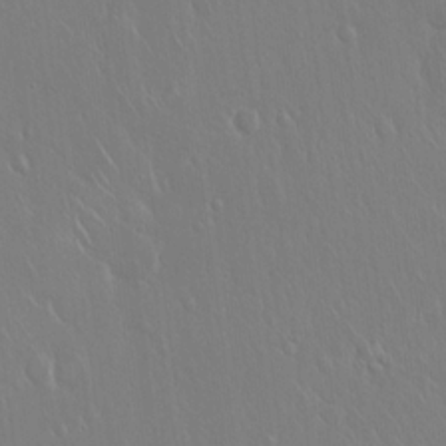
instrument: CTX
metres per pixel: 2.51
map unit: Hto
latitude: 18.0633
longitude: -57.7071
